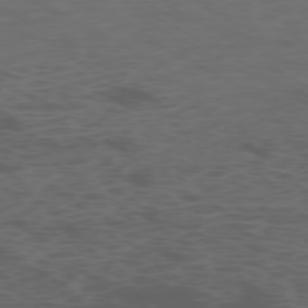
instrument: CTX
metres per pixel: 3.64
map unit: Ap
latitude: -77.1242
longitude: -75.8961
